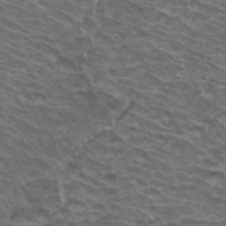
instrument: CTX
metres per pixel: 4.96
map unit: Hto
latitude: 34.2333
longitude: -41.4804
